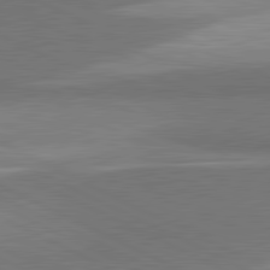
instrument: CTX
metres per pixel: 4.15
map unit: lApd
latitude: 81.6127
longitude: 157.8422
